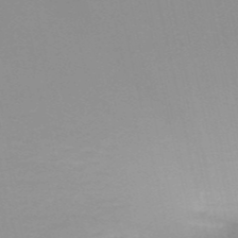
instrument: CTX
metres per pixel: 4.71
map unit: eHh
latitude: -53.8044
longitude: -25.2725
